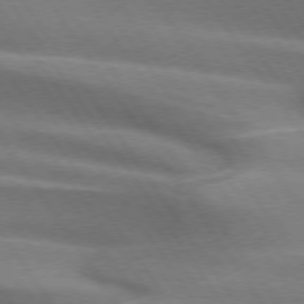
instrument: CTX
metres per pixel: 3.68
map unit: lApd
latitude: 74.5168
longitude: -63.7072
